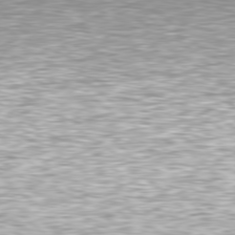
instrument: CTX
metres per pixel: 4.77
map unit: Hpe
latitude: 78.3468
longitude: -148.9325
